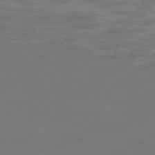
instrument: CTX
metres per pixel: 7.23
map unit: Ap
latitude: -78.1605
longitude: -94.9892
